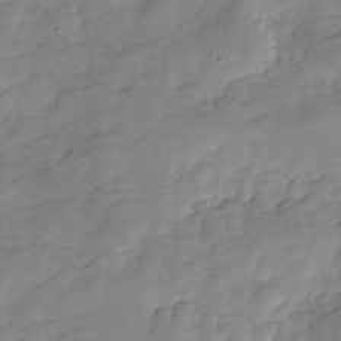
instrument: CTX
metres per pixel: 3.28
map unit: Hve
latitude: -29.3321
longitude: 91.6911
